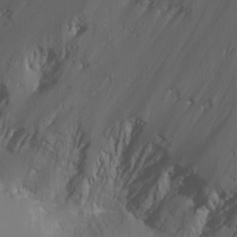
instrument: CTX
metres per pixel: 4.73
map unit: HNhu
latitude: -3.0864
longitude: -6.3467
